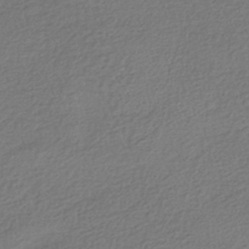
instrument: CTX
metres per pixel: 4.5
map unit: HNhu
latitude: -42.4628
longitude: 99.6533
